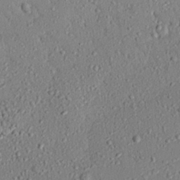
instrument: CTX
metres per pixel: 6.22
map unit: eHh
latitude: 25.4048
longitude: -78.0633
